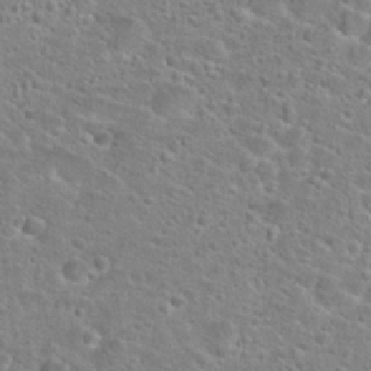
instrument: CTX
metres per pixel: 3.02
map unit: Hto
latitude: 24.9135
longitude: -48.9136
